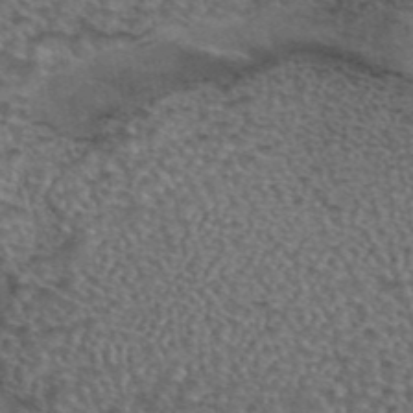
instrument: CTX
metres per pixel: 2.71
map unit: eAb
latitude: 43.8017
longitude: 104.3873
